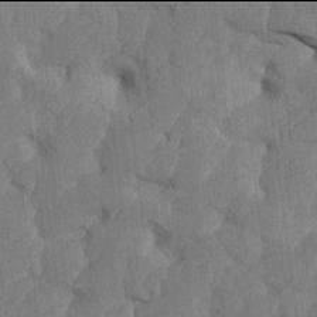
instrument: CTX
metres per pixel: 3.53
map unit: HNhu
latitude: -2.0094
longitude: 14.3307
